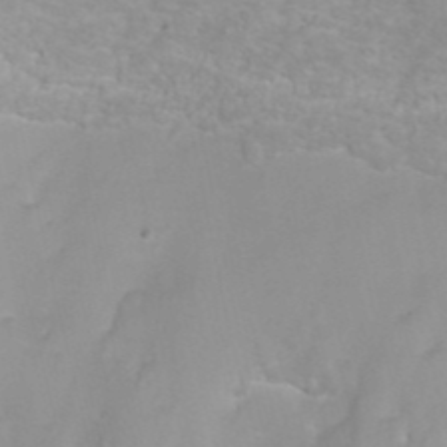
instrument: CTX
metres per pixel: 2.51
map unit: ANa
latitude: 40.1010
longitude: 23.2565
